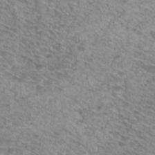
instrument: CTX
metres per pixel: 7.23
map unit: Hto
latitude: 29.9906
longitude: -46.8947
